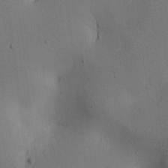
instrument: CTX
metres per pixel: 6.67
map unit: lAa
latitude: 6.0822
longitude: -114.1199
